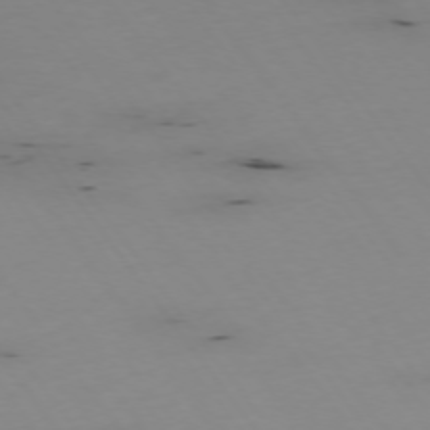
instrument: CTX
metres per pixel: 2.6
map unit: Hpe
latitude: -74.7464
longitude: 2.9730
